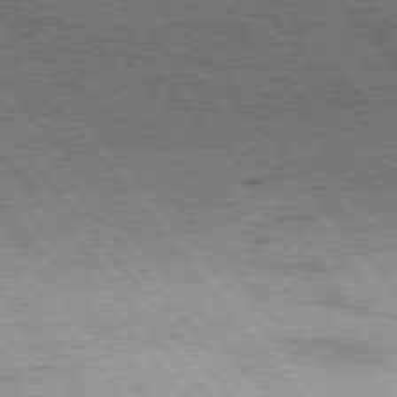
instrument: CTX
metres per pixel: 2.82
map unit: Hpe
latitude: 75.2159
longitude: -144.0822
